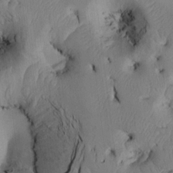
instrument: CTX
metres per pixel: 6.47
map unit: Htu
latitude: 3.1403
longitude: 148.7086
